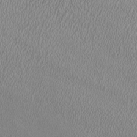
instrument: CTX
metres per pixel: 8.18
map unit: HNhu
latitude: 0.2522
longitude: -0.2144
